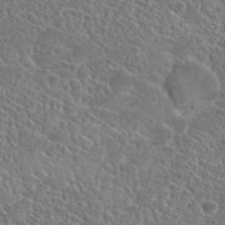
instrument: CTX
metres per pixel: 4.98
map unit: Hto
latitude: 19.2726
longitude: -36.9325
